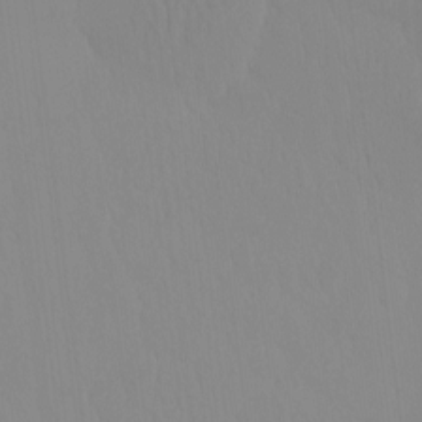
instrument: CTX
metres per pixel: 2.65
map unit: HNhu
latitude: -4.4062
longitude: 14.5385
